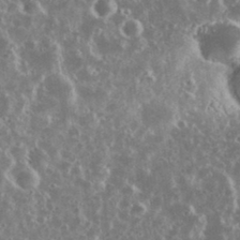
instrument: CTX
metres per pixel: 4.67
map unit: eHh
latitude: 34.2711
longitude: -60.6112
